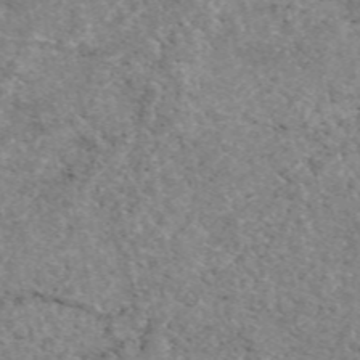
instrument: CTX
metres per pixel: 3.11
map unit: eAb
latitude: 49.8961
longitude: 112.2929
